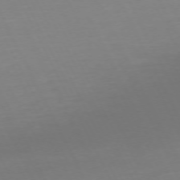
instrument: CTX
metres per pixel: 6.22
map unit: Ap
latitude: -73.3887
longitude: -69.9150
